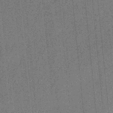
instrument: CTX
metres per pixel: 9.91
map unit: eHb
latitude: -31.7288
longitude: 73.5966
